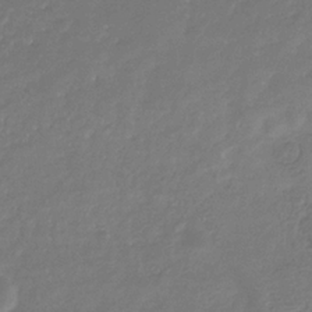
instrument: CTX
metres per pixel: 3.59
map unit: eHb
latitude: -31.1620
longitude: 73.2565
